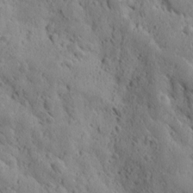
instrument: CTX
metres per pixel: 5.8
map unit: Ave
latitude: 12.4223
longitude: -105.1215
